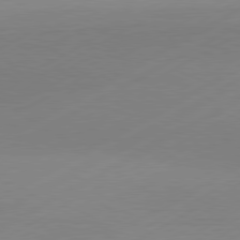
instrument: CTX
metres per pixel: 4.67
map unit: Hpe
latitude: -81.5399
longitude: 14.1606
